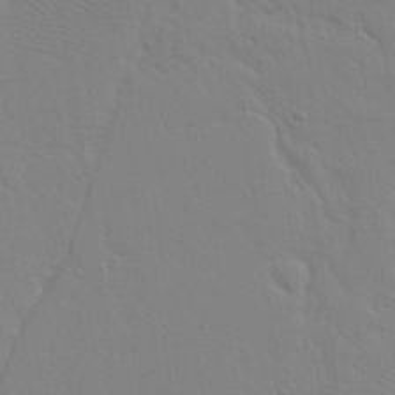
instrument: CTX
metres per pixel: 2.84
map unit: Aa
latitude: 25.6882
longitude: -130.0633
